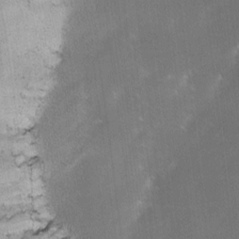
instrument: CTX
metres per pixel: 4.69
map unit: Ave
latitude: -0.5574
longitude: -113.6505
